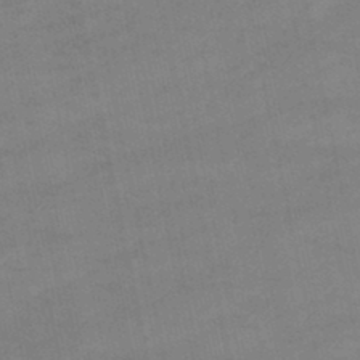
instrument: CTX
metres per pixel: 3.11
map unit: lHb
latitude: -46.4251
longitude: 69.9178
